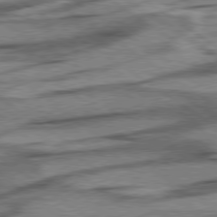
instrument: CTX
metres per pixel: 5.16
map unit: lApd
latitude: 78.4223
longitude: -54.1200
